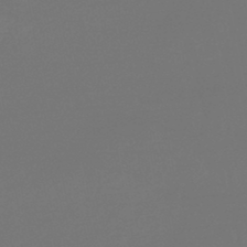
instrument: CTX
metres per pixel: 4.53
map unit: lHb
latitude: -43.5777
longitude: 63.7666
